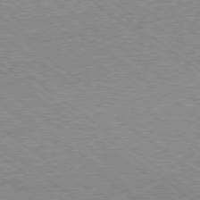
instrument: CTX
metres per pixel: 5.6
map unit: Hpe
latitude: -79.0297
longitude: -14.8002
